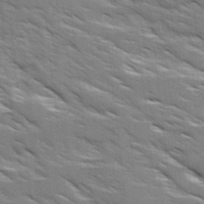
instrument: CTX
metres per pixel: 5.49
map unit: Ave
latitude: 17.3293
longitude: -129.5182
